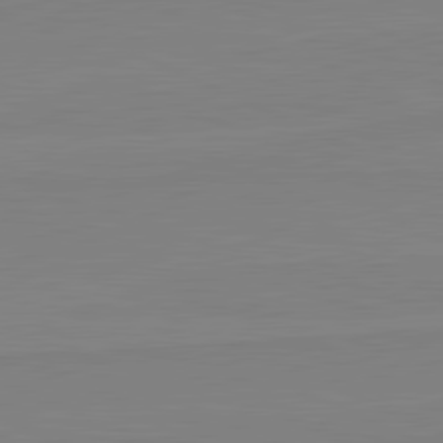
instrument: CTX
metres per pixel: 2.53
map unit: lApd
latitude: 81.6883
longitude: 166.8786
